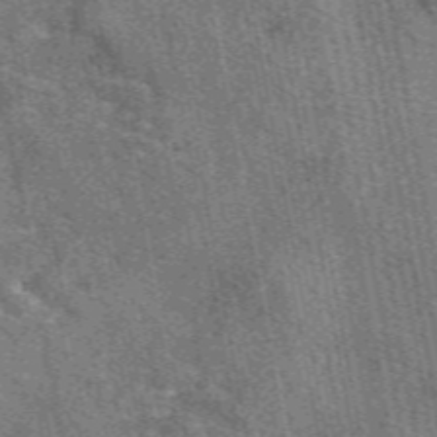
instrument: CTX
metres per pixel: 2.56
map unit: eAb
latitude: 50.1388
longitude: 115.3509
